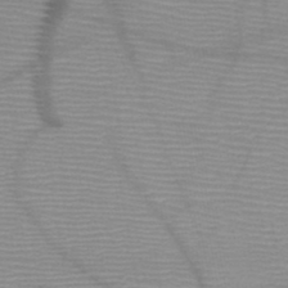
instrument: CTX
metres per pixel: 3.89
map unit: HNb
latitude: -46.4251
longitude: -41.1403
